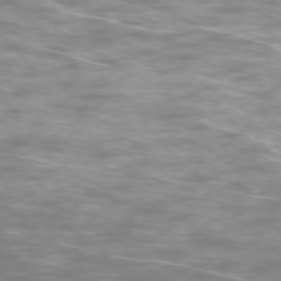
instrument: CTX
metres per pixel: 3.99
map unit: Ap
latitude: -75.0676
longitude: -76.3467
